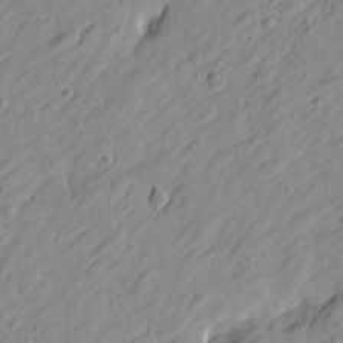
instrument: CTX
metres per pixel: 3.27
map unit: Htu
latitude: -1.2187
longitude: -175.1025
